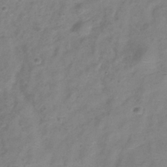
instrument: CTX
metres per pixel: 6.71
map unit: Hve
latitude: -33.8045
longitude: 89.2943
